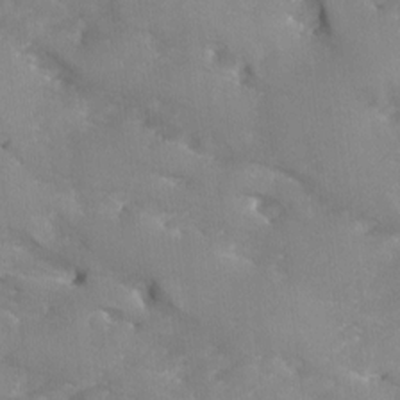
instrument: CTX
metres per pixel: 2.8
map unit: Ave
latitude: -9.2187
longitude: -117.5182
